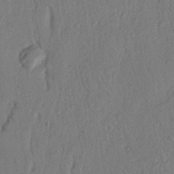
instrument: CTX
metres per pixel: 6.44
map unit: Nhu
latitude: 19.2159
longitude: -76.6112
